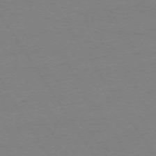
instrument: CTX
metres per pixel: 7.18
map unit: Ap
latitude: -73.8233
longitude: -82.2144
